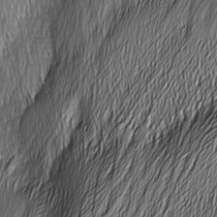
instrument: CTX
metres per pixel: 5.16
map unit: Nhu
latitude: -5.7477
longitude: -150.6301
